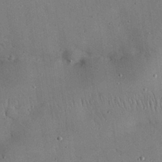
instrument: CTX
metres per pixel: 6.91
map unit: Nhu
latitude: 29.1025
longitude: -69.3671
